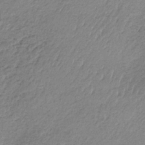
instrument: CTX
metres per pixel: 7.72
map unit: HNb
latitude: -33.9178
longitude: 63.3131
